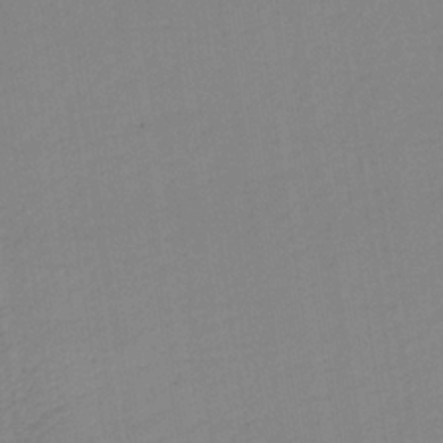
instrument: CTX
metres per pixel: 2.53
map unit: lHb
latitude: -34.2550
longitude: 64.7652
